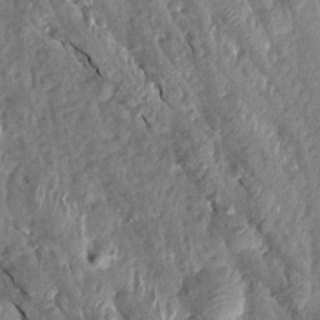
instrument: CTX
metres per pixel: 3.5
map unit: Aa
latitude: 15.7072
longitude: -146.1389
